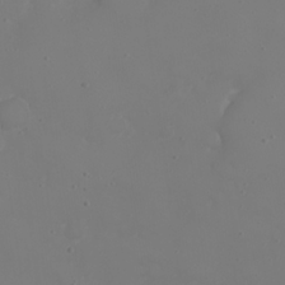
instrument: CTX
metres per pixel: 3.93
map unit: Nhu
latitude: 22.3656
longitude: -64.3278
